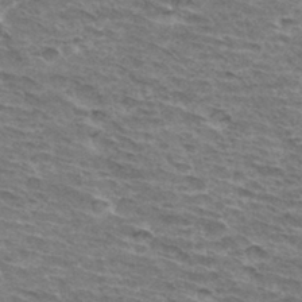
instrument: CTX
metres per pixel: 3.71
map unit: Hto
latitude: 32.8758
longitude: -45.0647
